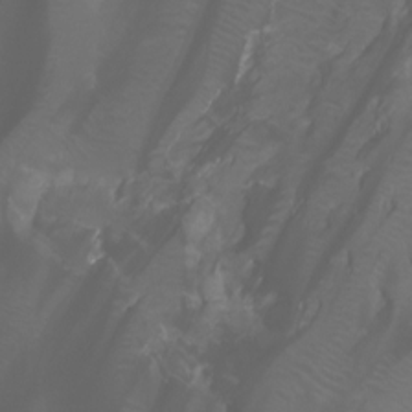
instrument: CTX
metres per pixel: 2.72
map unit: Aa
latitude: -6.1228
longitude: -72.4034
